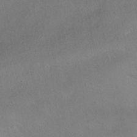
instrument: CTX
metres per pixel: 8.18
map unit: HNhu
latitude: -40.5951
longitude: 100.9352
